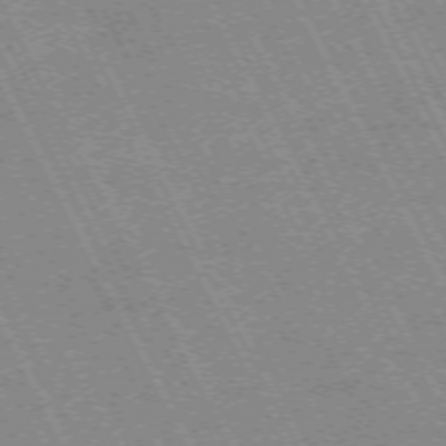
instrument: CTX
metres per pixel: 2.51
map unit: Hpe
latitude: -71.0487
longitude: 14.6141
